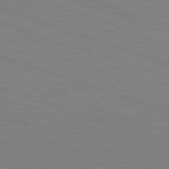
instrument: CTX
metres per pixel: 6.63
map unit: Hpe
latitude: -82.8408
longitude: 5.3887
